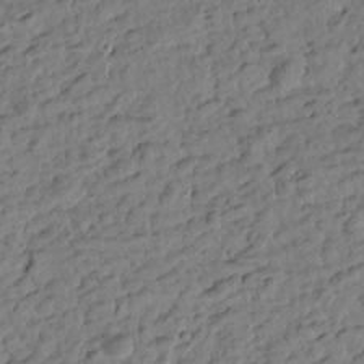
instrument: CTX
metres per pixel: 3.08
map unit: Htu
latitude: 1.7827
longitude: 177.2565
